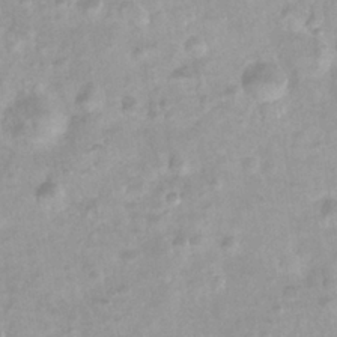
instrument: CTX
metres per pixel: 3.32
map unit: Nhu
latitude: 27.0270
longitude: -63.1215
